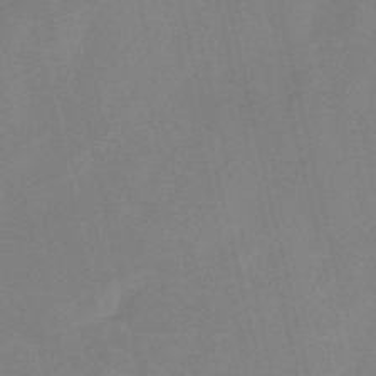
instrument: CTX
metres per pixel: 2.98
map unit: HNb
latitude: -52.2172
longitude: -45.3670
